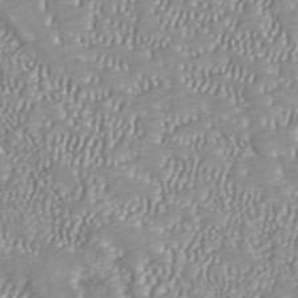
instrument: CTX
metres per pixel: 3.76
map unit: ANa
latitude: 41.8205
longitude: 18.4062
